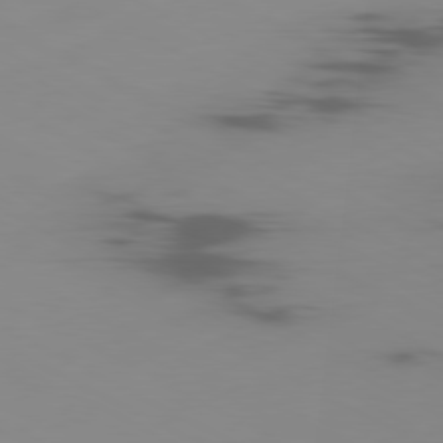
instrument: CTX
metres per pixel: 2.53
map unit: Ap
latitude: -80.2173
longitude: -62.5735
